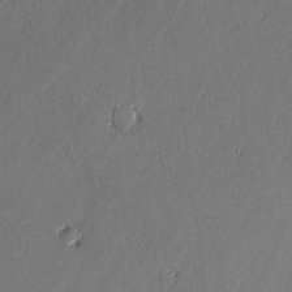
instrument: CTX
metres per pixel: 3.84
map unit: lAvf
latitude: -0.3307
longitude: -106.4223
